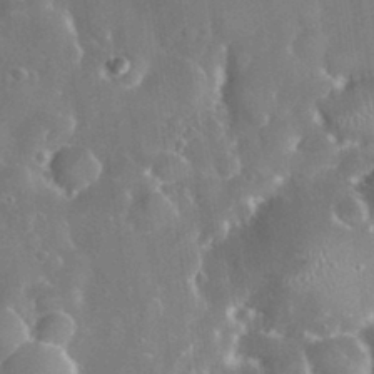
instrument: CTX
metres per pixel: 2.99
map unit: eHh
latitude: 31.6883
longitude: -59.7639
